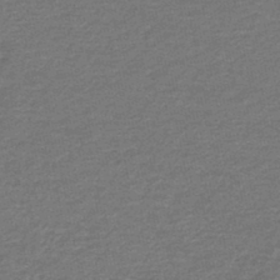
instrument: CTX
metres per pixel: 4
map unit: HNb
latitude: -43.6910
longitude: 51.3321
